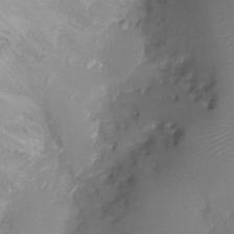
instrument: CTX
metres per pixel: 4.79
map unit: Ht
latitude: -8.3306
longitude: -27.9339
